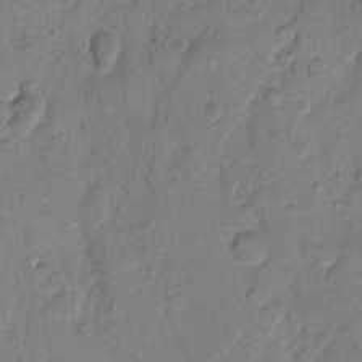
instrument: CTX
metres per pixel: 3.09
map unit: eHh
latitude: 10.2901
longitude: -65.3860
